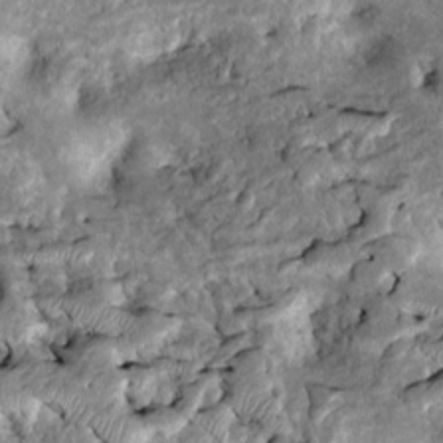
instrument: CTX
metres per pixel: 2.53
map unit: Htu
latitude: -8.0283
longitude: 145.7478
